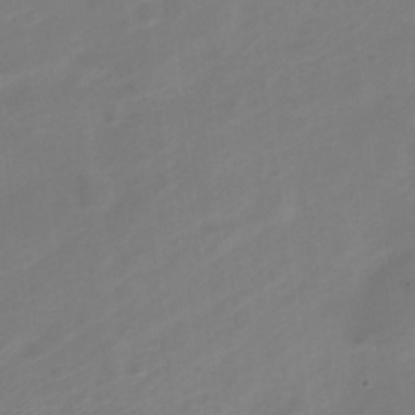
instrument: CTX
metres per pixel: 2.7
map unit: Nve
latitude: -20.8786
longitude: 107.6722
